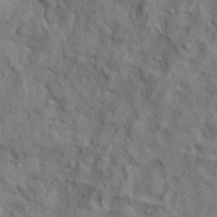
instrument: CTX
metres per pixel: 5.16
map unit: lAa
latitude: 22.3656
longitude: -137.7828
